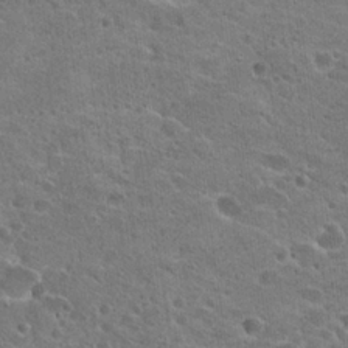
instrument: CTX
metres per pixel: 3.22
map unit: Hto
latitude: 22.7246
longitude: -43.1214
